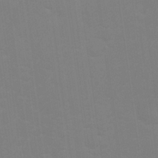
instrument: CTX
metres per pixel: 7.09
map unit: eHh
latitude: 24.9324
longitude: -63.3104
